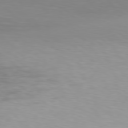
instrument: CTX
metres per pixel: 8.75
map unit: Hpe
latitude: 77.9717
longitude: -135.5560
